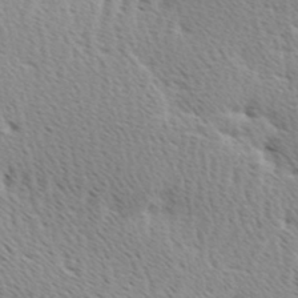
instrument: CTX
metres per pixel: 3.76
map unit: Ave
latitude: 10.3467
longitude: -107.2348
